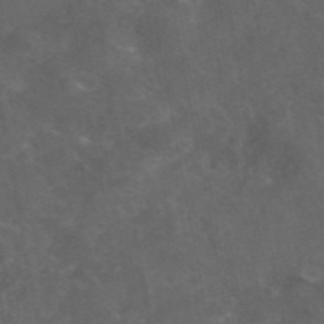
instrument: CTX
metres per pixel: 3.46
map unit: eAb
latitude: 46.5735
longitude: 125.6911
